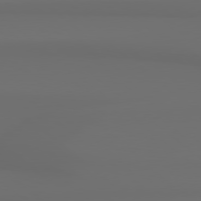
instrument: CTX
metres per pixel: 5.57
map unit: Hpe
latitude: 78.5168
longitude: -133.6316
